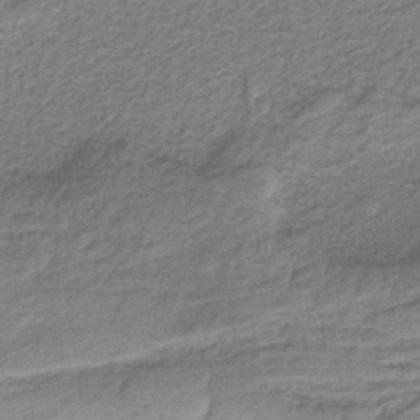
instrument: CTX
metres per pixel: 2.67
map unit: HNb
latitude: -36.0472
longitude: 56.9541
